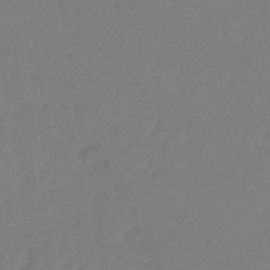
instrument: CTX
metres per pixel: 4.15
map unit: lHb
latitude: -44.7652
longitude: 71.3888
